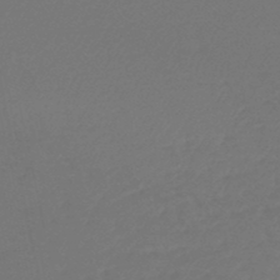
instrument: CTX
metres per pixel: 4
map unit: lHb
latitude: -47.8800
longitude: 61.6155
